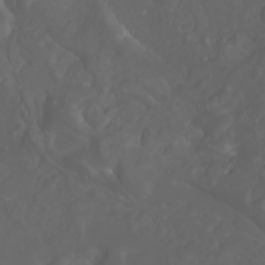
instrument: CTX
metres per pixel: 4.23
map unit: Nhu
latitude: -7.9556
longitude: -93.9717
